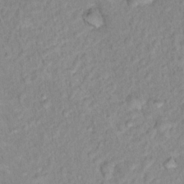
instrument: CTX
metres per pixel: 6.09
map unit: Nhu
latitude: 16.6491
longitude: -33.0270
